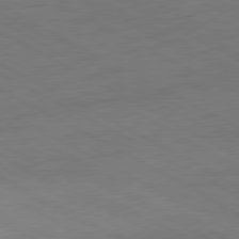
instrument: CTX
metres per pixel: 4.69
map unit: Ap
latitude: -77.5777
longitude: -74.5168
